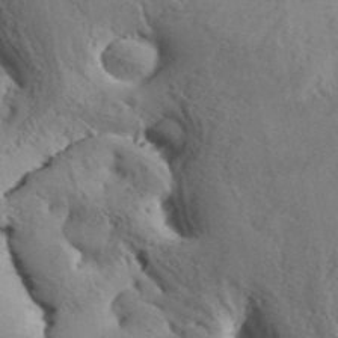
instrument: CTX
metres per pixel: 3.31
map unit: eHh
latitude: 34.1388
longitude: -133.8961
